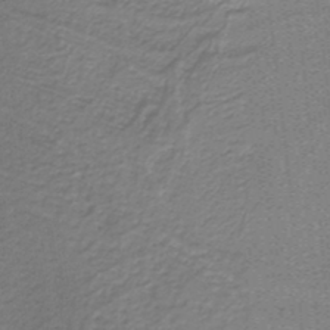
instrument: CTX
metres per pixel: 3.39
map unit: HNb
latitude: -38.8219
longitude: 53.7099
